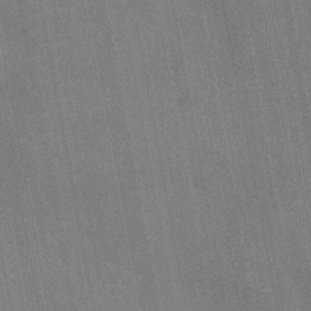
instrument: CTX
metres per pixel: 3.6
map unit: Nhu
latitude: -11.7667
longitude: -21.7450
